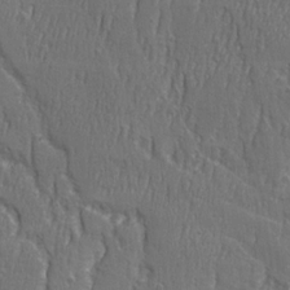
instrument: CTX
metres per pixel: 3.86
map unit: Ave
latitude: 22.3089
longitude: -134.4790
